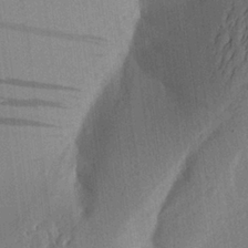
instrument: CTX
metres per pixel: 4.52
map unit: Aa
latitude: 25.8394
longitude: -149.0270
